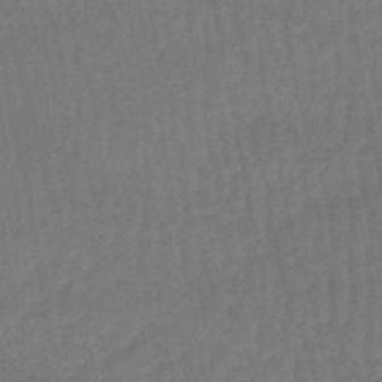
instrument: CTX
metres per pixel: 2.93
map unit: lHb
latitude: -47.0108
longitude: 62.0850
